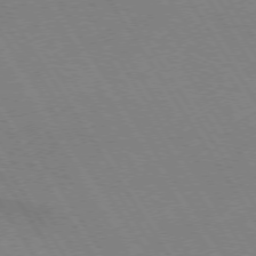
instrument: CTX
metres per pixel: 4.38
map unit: lApd
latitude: 72.7436
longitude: -58.0633
